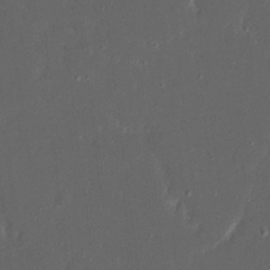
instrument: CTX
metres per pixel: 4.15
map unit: eHh
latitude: 17.3293
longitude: -73.6694
